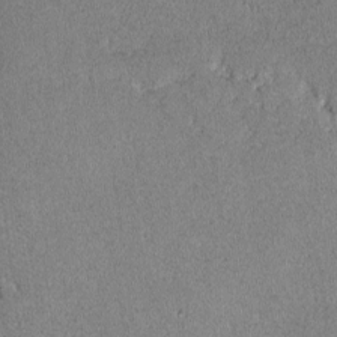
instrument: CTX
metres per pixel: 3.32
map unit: lAvf
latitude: -8.7085
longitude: -112.8947
